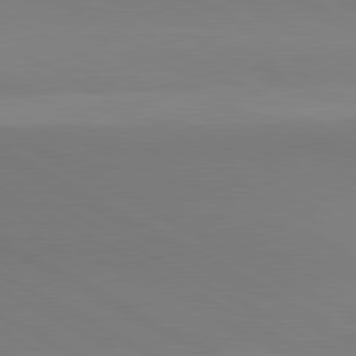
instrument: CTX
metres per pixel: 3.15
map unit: lApd
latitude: 80.8002
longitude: 146.6140
